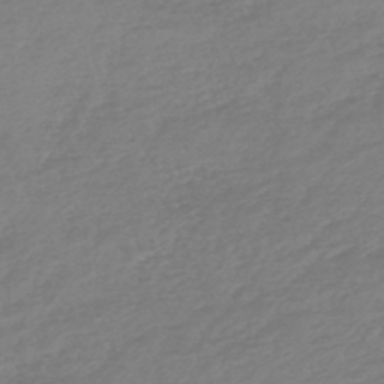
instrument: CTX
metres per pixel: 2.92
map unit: lHb
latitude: -45.2754
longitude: 70.7085
